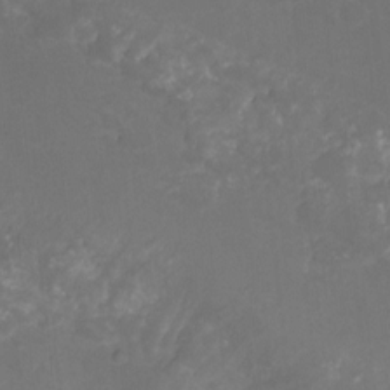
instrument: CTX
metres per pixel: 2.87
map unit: Nhu
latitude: -8.8975
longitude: -43.4993
